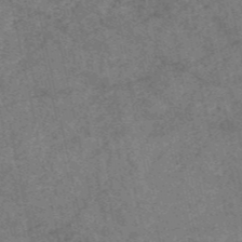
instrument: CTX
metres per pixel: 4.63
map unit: HNb
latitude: -53.5210
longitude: -48.0822
